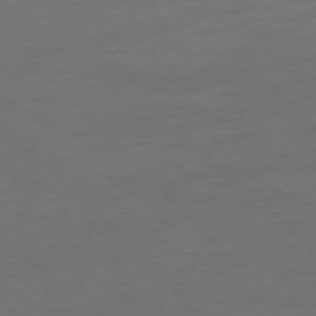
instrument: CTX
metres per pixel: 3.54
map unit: Ap
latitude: -77.3321
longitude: -71.4048
